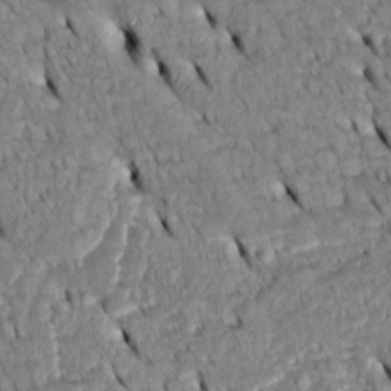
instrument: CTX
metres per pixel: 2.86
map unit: Htu
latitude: -5.2565
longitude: 153.5588
